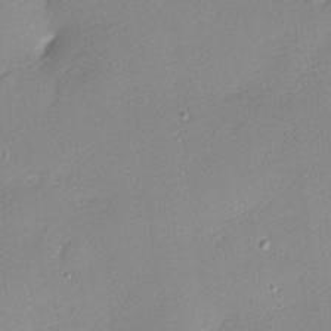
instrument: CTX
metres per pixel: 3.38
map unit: Nhu
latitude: 1.6694
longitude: -75.4615
